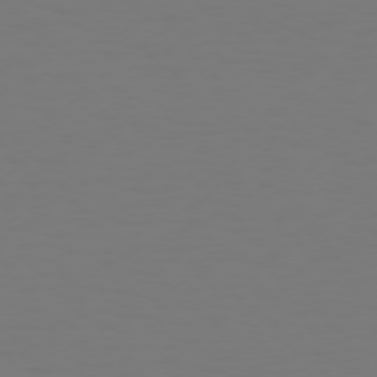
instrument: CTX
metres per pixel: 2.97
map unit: Hpe
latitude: 73.4805
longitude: -122.6113
